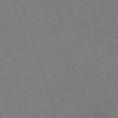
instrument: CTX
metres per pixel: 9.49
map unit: eHh
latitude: -62.8030
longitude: 51.3510
